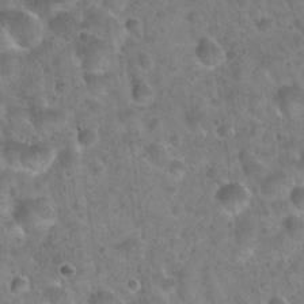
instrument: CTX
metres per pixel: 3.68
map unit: Hto
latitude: 22.1011
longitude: -52.9325
